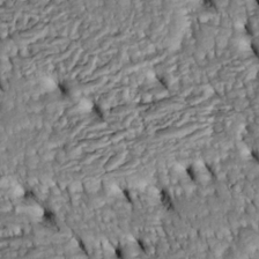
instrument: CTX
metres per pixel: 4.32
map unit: Htu
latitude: -5.1809
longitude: 153.7855
